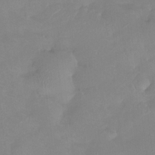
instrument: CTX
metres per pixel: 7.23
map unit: Htu
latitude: -13.6155
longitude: -45.6316
